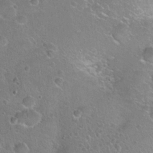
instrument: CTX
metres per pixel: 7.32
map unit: Hto
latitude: 21.4238
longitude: -50.4790
